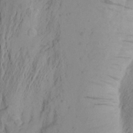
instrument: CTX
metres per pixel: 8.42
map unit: Aa
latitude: 24.4412
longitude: -149.4615
